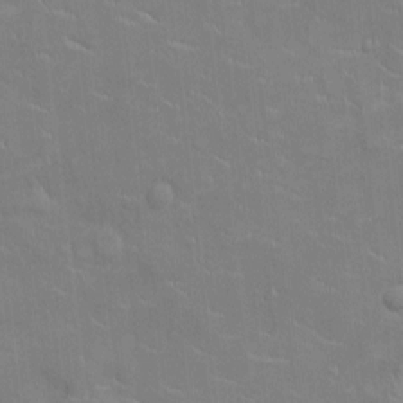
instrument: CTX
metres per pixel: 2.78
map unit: Ht
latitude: -4.6518
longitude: -14.5735
